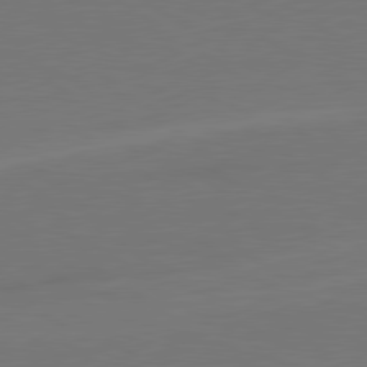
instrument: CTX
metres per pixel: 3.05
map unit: lApd
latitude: 79.8017
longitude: 163.2187
